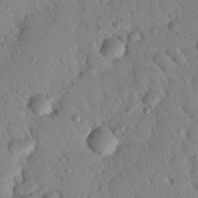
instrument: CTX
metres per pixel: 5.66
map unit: Nhu
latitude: 20.7435
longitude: -79.0459
